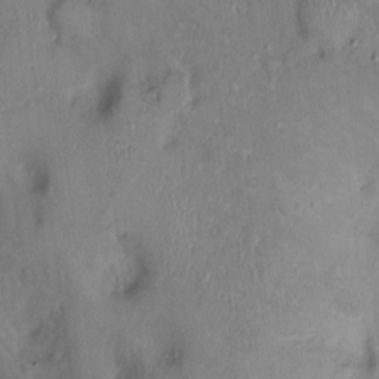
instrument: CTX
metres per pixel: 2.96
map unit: Nhu
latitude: 1.1214
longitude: -14.5168
